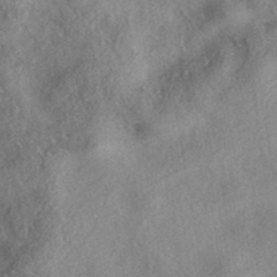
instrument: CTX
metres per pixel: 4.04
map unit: eAb
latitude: 39.5371
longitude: 112.9542
